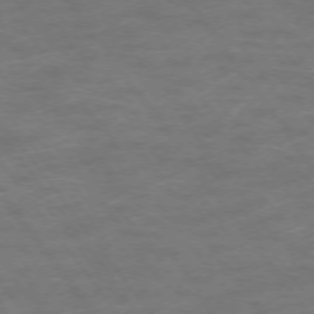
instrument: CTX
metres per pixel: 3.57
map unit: Ap
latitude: -75.1620
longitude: -70.3089
